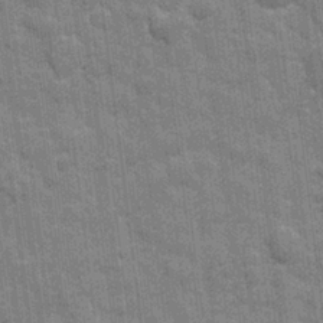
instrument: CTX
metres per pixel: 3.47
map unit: eHh
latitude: 7.6127
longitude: -74.7246
